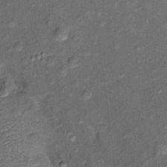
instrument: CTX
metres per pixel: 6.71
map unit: Ht
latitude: 11.0270
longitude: -39.2159
